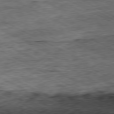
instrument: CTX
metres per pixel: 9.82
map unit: Ap
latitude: -80.6141
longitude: -84.9514
